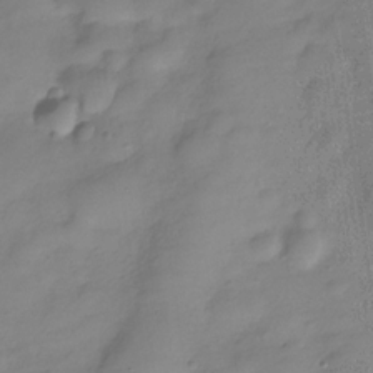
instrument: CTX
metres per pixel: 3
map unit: Hve
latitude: -28.8597
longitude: 93.9556
